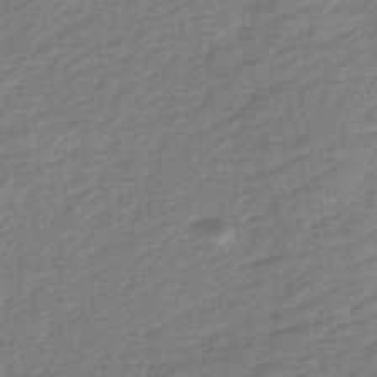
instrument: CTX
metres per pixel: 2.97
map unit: HNb
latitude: -49.1809
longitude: 58.7463
